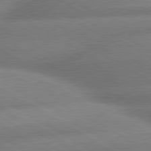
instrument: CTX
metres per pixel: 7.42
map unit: lApd
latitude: 80.0822
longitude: -163.1781
